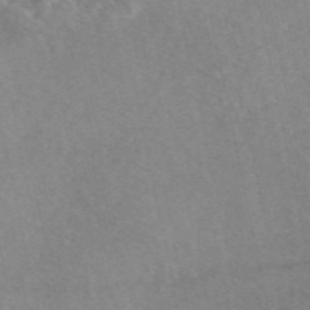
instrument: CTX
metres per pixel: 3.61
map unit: eAb
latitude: 48.0633
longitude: 113.7667
